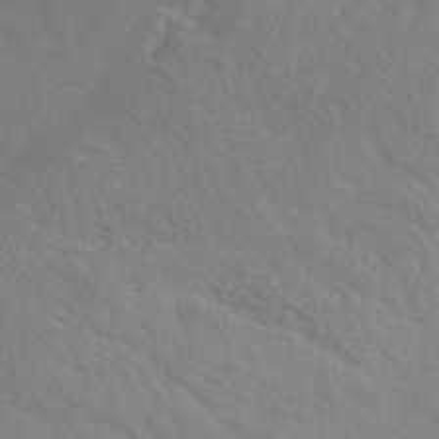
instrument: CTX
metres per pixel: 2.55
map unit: ANa
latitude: 41.8961
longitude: 53.9367
